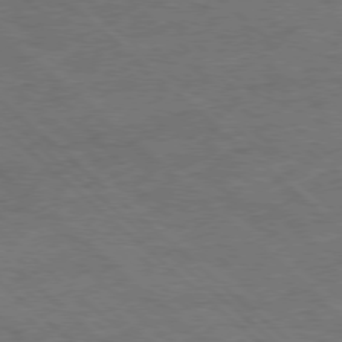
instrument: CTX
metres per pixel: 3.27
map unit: Hpe
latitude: -78.4629
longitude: 16.8030
